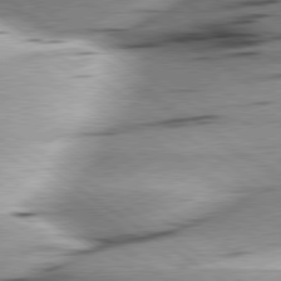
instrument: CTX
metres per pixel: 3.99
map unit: lApd
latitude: 79.3482
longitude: -155.8016
